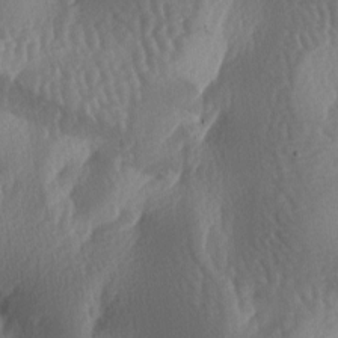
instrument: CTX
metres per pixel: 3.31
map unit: lAa
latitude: -7.1998
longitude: -128.4412
